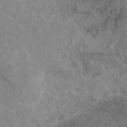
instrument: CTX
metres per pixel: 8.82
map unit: eAb
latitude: 45.2348
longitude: 107.8989
